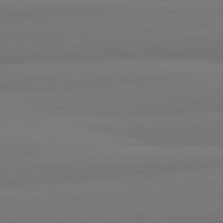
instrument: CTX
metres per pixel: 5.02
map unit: lApd
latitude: 82.1199
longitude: 177.1242
